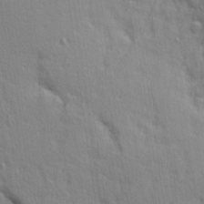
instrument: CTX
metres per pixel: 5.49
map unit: Ave
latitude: 10.5546
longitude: -102.2900
